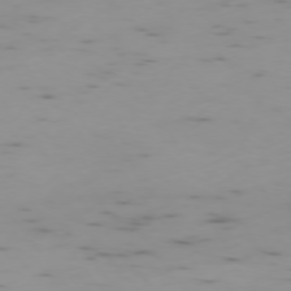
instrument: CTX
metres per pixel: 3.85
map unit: Ap
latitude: -75.6155
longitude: -67.5938
